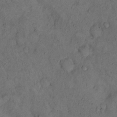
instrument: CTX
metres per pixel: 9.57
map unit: eHh
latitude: 15.0459
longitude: -62.0822
